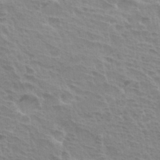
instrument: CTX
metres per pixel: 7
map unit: Hto
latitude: 33.7639
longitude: -40.6679
